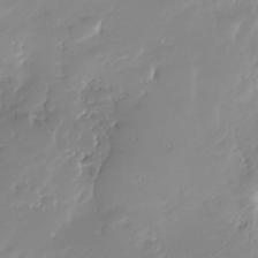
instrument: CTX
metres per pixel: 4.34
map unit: Nhe
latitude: -32.5196
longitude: -116.9703
